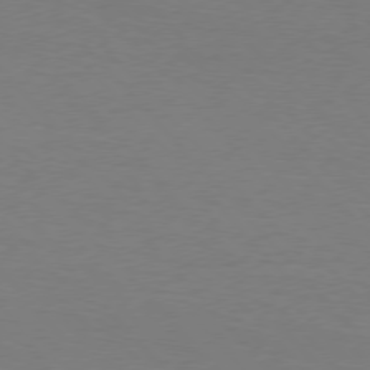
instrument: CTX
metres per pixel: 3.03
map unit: Hpe
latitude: 75.9528
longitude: -140.5356
